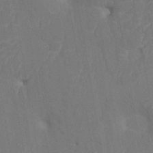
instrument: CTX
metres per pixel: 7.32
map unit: HNhu
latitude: 6.1767
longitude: 4.4251
